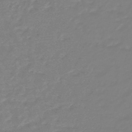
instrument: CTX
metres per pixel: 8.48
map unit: eHb
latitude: -46.1417
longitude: 82.3684
